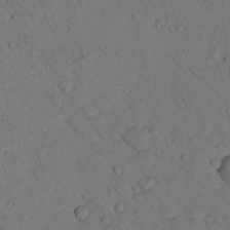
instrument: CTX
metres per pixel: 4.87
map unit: lHvf
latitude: 13.8395
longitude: 178.4629
